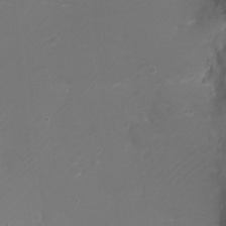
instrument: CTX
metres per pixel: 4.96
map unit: Ht
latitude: -1.1809
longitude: -18.6112
